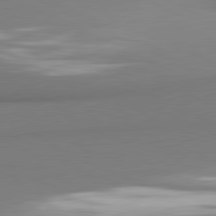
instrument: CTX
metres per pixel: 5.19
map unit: lApd
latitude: 81.1970
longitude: 176.8786
